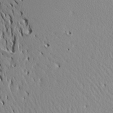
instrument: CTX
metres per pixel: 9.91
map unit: Aa
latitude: 19.7071
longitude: -148.1200
